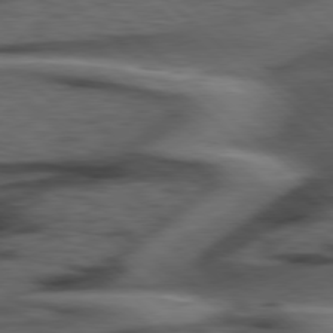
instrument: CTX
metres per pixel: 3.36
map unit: Hpe
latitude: 78.0633
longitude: -155.8961
